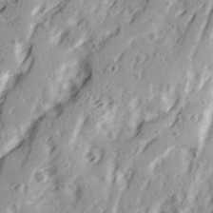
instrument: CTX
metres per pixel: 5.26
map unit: Ave
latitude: 21.8395
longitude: -131.7261
